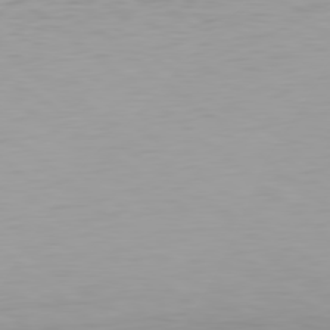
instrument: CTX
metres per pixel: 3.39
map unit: Hpe
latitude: 78.5546
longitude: -169.3671
